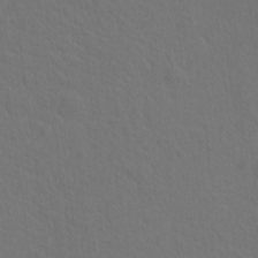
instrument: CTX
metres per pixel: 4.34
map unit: Hto
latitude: 19.2726
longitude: -39.8772
